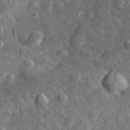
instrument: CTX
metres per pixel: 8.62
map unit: eHh
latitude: 34.6490
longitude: -80.7624
